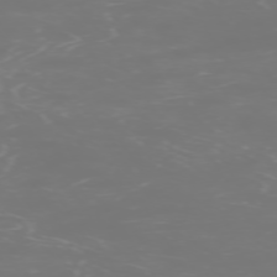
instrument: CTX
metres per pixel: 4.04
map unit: Hpe
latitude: -73.5399
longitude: 4.6707
